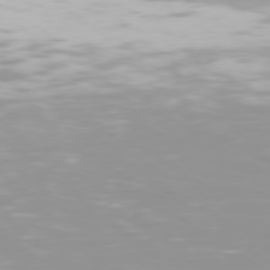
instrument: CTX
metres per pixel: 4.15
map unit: Hpe
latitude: 77.3859
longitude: -130.4223
